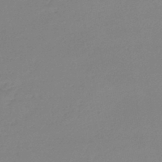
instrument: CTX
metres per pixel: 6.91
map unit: lHb
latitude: -45.4454
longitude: 66.0094
